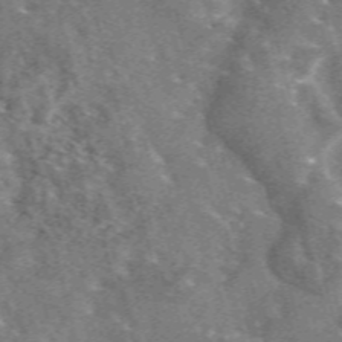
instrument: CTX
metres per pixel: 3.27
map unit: eAb
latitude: 44.5734
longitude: 111.4076
